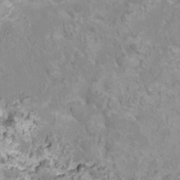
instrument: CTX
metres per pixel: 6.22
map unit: HNhu
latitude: 3.4048
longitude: -2.7057
